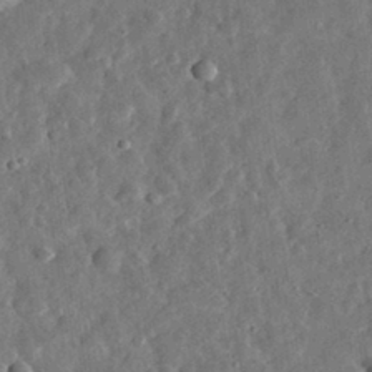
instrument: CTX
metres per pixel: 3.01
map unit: eHh
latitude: 32.7246
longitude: -76.9891
